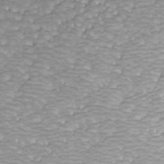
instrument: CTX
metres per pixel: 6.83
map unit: ANa
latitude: 41.4048
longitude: 32.3118
